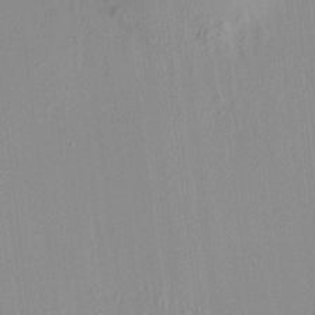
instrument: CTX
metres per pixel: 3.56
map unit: HNhu
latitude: 8.1011
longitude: 13.8045
